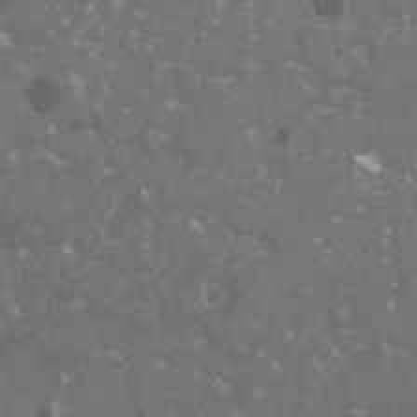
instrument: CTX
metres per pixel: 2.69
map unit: HNhu
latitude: 0.8380
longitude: 6.9919
